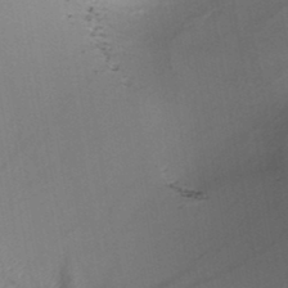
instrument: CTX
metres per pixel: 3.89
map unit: HNb
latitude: -45.9367
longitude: -40.6868
